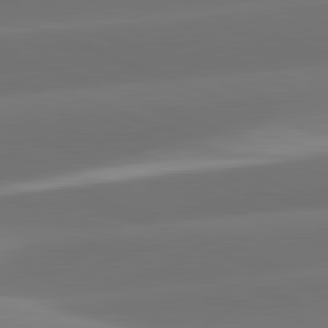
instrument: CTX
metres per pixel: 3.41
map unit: lApd
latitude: 81.9339
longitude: -161.5371
